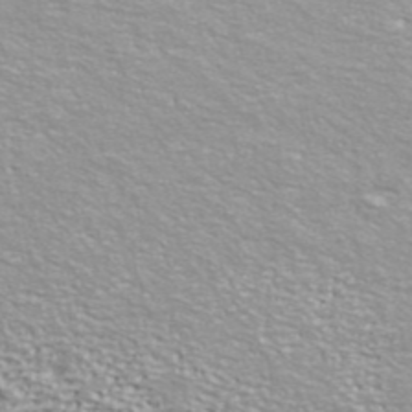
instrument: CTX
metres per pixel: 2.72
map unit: ANa
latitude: 41.3103
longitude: 29.1809
